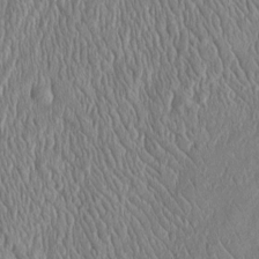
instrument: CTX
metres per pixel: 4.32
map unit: Htu
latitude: -3.9178
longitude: 157.6344
